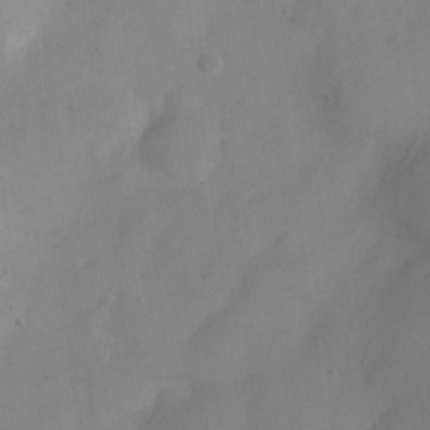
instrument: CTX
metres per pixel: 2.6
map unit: Nve
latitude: -22.4440
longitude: 106.2740
